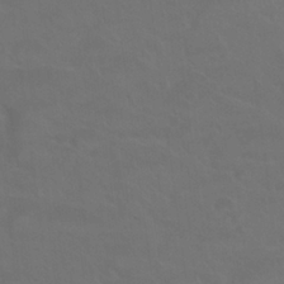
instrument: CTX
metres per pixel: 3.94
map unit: Nhu
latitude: 24.4223
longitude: -53.9150
